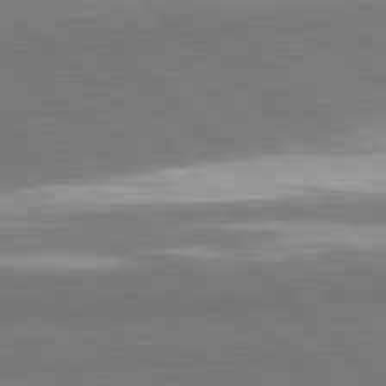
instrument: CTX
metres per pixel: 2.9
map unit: lApd
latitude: 81.9339
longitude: 162.7463
